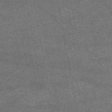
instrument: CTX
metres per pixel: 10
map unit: eAb
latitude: 47.6694
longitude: 125.3699
